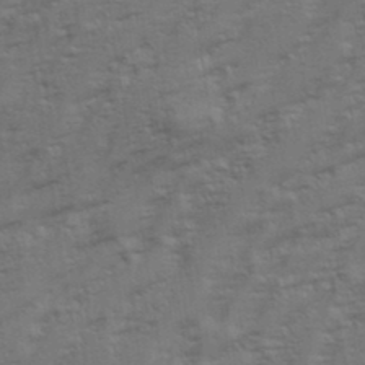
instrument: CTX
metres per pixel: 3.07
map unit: eHh
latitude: 35.4237
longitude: -133.2726
